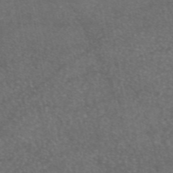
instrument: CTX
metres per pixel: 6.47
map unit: eAb
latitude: 47.0459
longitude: 111.1809
